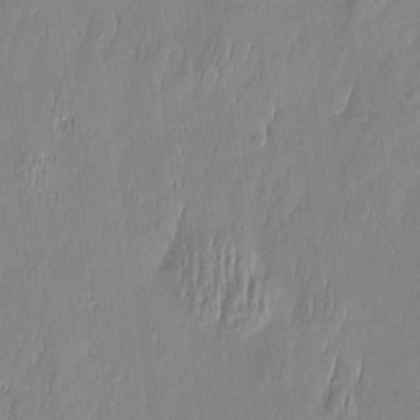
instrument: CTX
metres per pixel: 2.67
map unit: Htu
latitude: -5.7855
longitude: 174.7085
